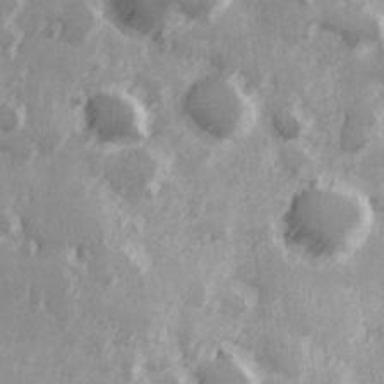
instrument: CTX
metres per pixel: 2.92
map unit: Hve
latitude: 25.8583
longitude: 147.0297
